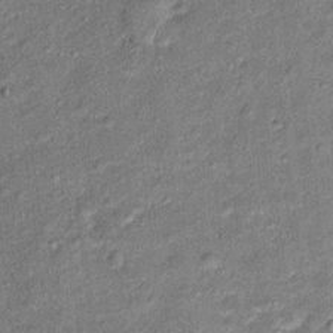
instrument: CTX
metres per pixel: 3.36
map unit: Ht
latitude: 11.7828
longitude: -39.8583
